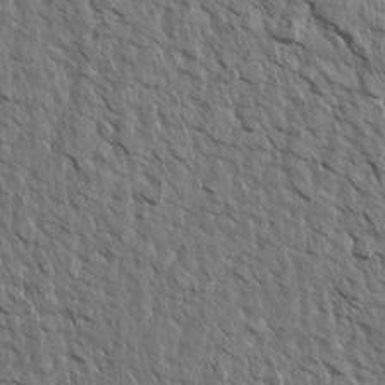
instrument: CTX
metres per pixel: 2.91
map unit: Aa
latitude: 14.3279
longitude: -143.1403
